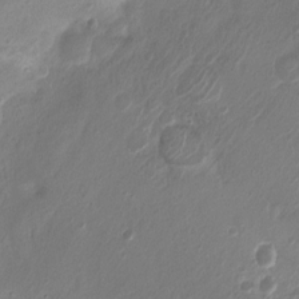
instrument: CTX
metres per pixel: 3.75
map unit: Nhu
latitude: 5.0269
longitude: -18.5545
